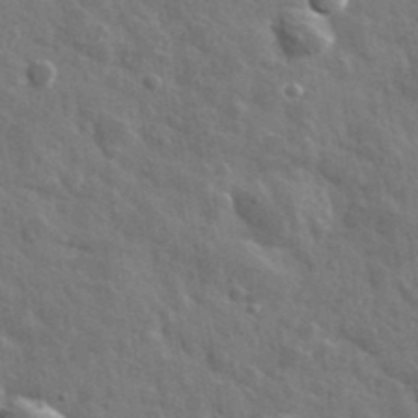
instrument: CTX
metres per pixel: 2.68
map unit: lHvf
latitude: 36.2523
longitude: -89.4049
